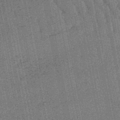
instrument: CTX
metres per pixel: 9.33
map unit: lHb
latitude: -47.8611
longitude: 75.7667
